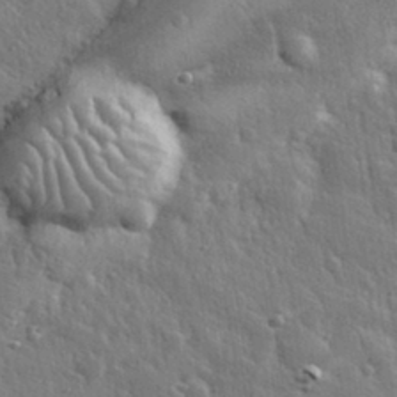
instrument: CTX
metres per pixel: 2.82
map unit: eHh
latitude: 31.9151
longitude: -79.3482
